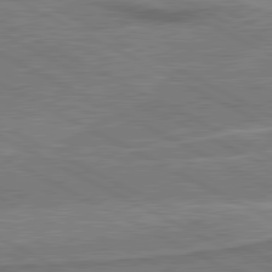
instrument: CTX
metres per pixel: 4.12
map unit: lApd
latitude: 80.9325
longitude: 141.6533
